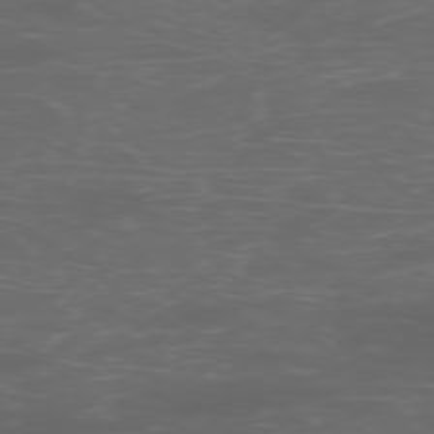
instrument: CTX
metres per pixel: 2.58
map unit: Hpe
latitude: -76.0661
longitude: -11.1403
